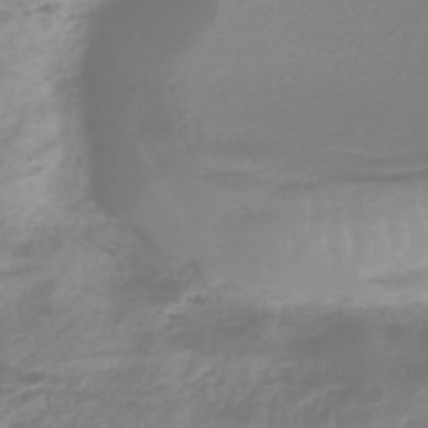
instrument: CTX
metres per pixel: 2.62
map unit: lHb
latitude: -44.7463
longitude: 65.8612
